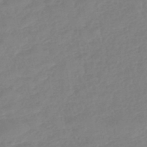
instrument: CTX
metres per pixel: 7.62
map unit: eHb
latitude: -45.5777
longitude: 84.1605
